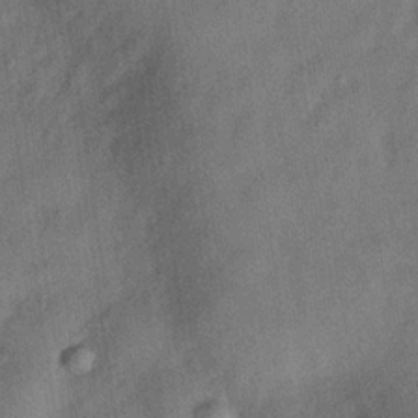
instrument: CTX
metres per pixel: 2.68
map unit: Hve
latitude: -31.7855
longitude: 91.9745
